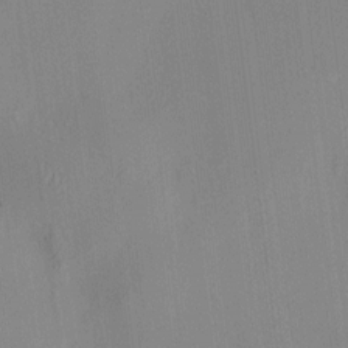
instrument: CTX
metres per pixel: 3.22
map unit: HNhu
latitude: 8.4979
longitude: 13.8045
